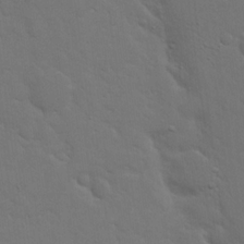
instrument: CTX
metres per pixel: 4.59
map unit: eHh
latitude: 19.2915
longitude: -63.2726
